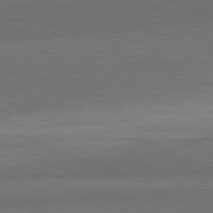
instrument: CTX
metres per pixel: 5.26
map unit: lApd
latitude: 82.2522
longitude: 156.3117
